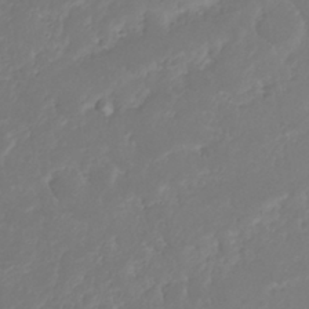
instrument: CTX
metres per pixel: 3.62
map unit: Nhu
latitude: 22.7057
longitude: -63.1215
